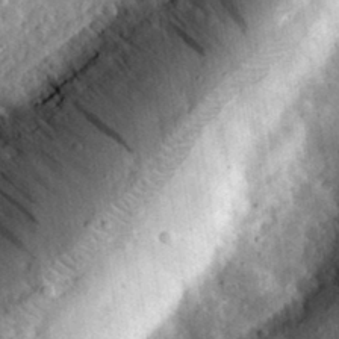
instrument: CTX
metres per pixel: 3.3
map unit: eHh
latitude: 33.5560
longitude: -79.5560
